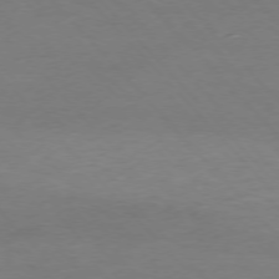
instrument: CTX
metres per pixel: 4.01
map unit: Ap
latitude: -76.5574
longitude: -80.8380
